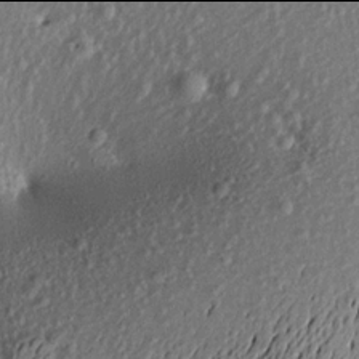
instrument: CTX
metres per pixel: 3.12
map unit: Aa
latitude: 17.9906
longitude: -145.3293
